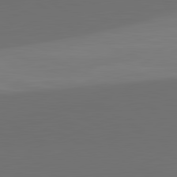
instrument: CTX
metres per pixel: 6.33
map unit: lApd
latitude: 81.6127
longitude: 153.1431
